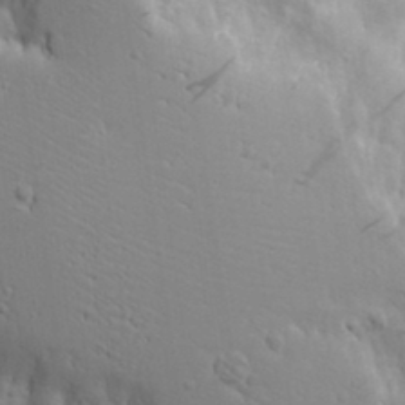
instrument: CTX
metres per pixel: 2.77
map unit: Aa
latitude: 17.2159
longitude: -125.5371
